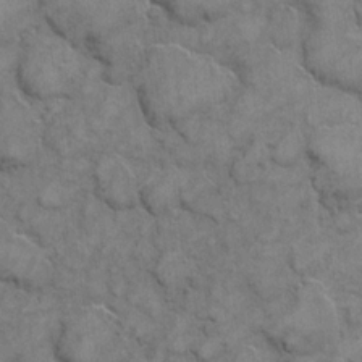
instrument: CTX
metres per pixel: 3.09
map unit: eHh
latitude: 6.4412
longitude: -64.8002
